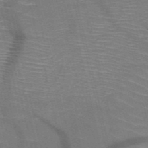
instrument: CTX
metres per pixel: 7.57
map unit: HNb
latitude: -50.5385
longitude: -45.2726
